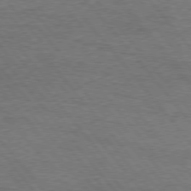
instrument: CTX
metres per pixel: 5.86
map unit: Hpe
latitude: 75.6316
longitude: -151.5938
